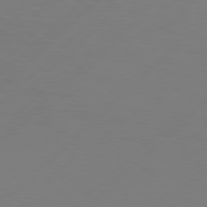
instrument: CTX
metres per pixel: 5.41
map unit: Hpe
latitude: 77.4426
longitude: -131.3671
